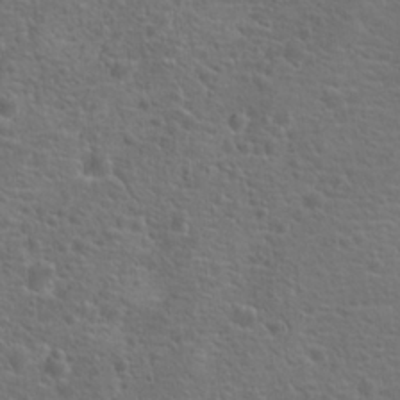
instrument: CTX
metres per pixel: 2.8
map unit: Hto
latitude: 18.4790
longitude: -42.1956
